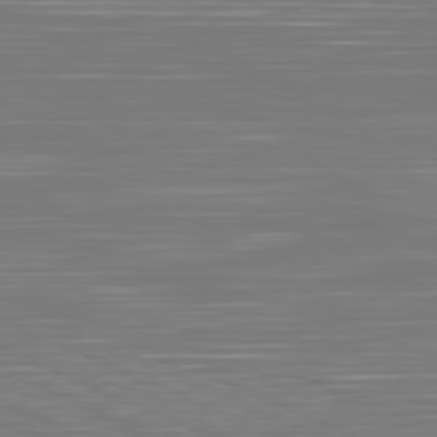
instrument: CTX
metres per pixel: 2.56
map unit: Hpe
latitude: -81.6722
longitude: 6.4440
